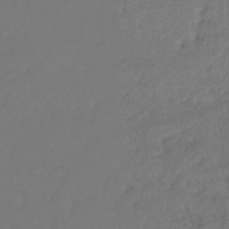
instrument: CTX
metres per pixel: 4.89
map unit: lHb
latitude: -39.0298
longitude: 68.4440
